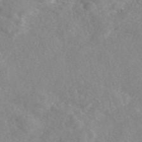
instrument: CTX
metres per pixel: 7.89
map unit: eAb
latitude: 47.1970
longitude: 112.9731
